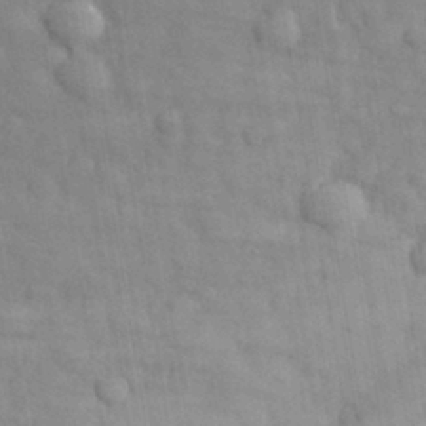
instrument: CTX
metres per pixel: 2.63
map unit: eHh
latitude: 32.2900
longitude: -70.8380
